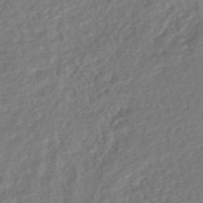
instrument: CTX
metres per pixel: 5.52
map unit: HNhu
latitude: -45.2943
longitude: 102.0472
